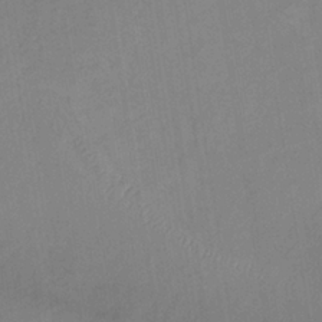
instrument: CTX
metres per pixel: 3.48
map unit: lHb
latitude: -34.8597
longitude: 67.0486
